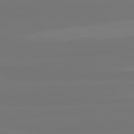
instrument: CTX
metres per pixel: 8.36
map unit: lApd
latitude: 81.8772
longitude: -177.0647
